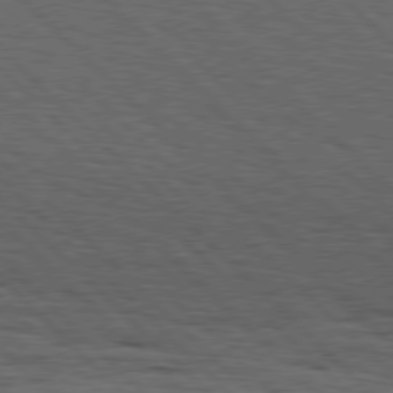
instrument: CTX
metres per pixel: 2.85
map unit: Hpe
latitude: 77.6694
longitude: -126.9892
